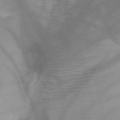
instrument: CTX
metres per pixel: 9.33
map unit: HNb
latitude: -45.8233
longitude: -41.6882
